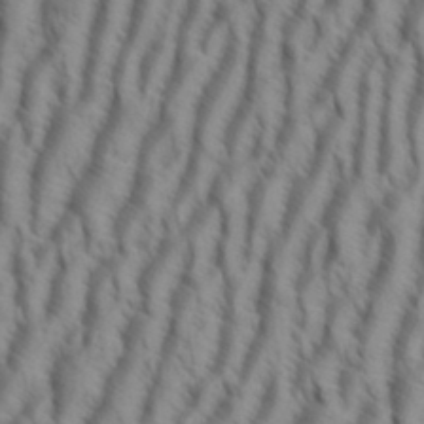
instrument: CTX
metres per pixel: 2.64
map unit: eHh
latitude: 34.5545
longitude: -138.5735
